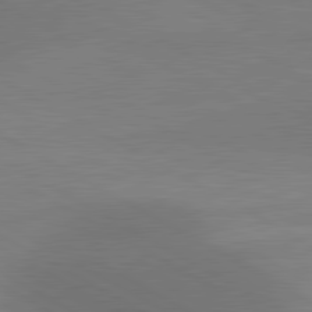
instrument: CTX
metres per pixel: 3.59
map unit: lApd
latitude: 80.8947
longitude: 130.4251
